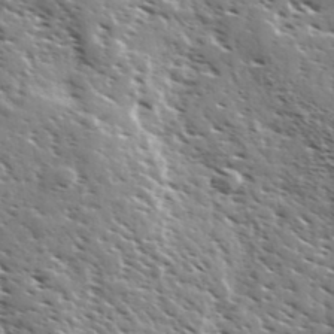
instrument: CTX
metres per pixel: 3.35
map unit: Ave
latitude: 37.1592
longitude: -110.6491
